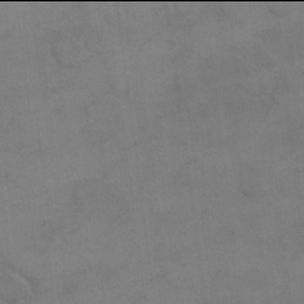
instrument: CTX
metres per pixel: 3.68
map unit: eHh
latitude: 17.9906
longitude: -66.1199
